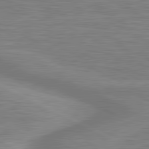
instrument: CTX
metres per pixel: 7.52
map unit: lApd
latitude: 80.9892
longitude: 172.3306
